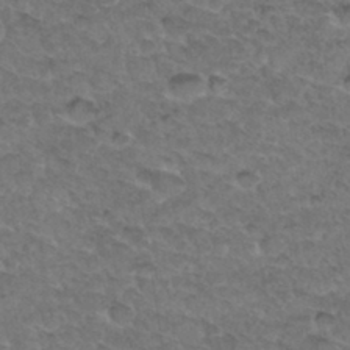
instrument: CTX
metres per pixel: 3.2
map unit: Hto
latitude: 33.6316
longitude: -48.0444
